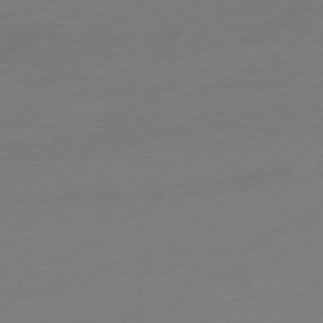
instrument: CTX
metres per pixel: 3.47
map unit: Ap
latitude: -78.6896
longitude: -98.4790
